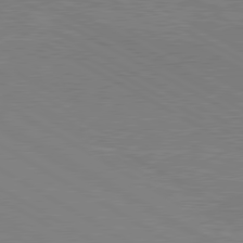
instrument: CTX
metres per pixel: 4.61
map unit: lApd
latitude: 80.1578
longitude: 128.3306
